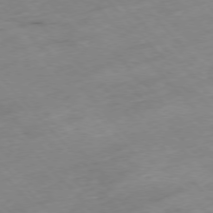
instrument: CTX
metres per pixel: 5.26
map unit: Hpe
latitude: -76.9164
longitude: -17.5371
